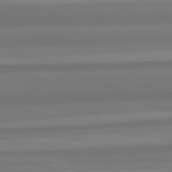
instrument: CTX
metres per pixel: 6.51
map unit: lApd
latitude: 82.5734
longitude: 177.6911
